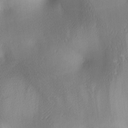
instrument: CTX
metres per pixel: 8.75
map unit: lAa
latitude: 3.4048
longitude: -117.3482
